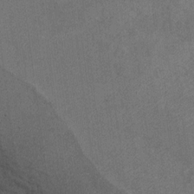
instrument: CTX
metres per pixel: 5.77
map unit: Ht
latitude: 8.8002
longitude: -36.5923
